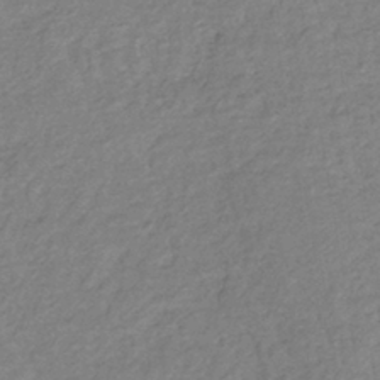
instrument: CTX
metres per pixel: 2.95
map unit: lHb
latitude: -40.2172
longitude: 74.1417
